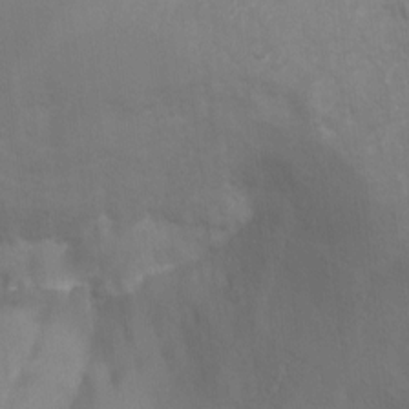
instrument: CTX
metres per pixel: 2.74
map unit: Ht
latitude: -3.7099
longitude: -28.2711
